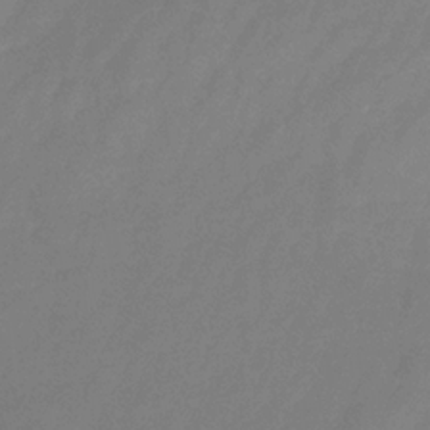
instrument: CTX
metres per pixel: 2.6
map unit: eHb
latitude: -30.5762
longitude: 72.7463
